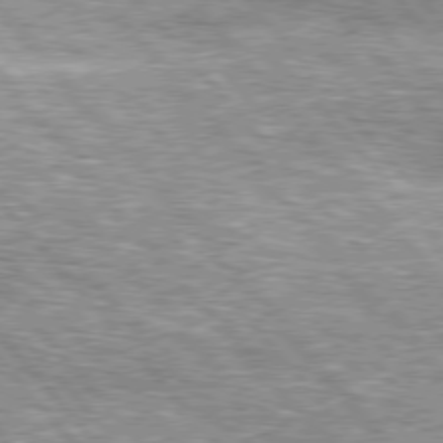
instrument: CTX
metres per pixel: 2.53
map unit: lApd
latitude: 76.5168
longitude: -74.0633
